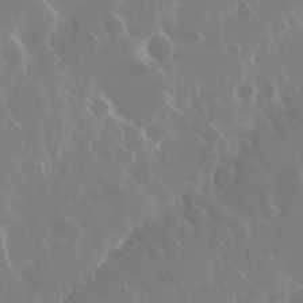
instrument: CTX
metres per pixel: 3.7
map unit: Nhu
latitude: 29.3293
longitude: -60.3089
